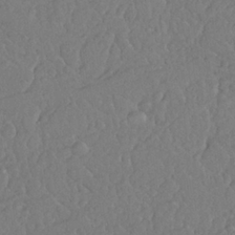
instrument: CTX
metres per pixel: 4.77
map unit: Nhu
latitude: 25.8583
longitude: -57.1025
